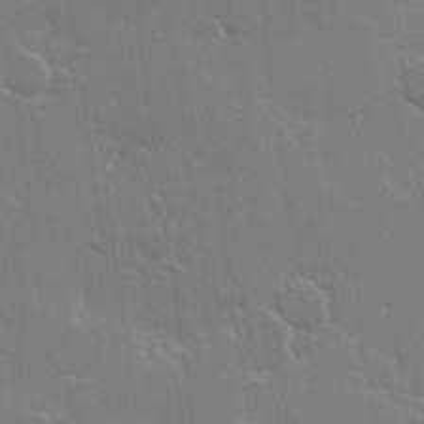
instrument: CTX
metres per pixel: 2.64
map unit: Hve
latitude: 23.2537
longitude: 147.0297
